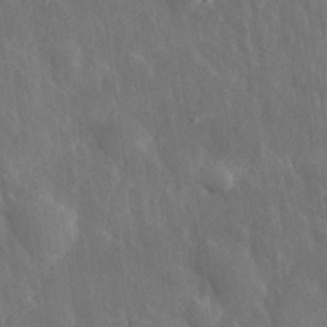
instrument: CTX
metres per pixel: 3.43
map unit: eHh
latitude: 31.4049
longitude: -80.1011
